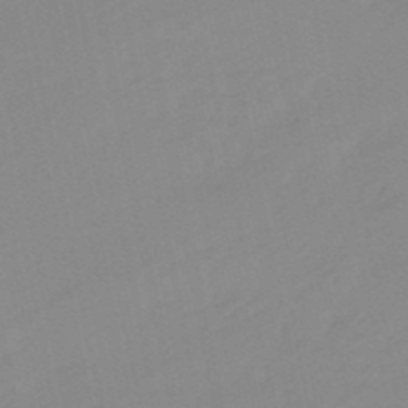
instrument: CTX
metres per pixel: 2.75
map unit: lHb
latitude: -48.7841
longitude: 80.7463
